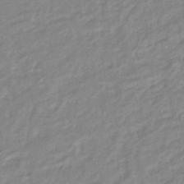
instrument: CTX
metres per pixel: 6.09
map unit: lHb
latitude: -41.6533
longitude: 75.1998
